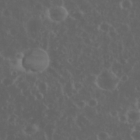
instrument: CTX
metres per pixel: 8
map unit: eHh
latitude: 34.7435
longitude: -59.6316
